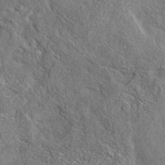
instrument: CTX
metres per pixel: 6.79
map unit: eAb
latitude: 37.7828
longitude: 112.3684
